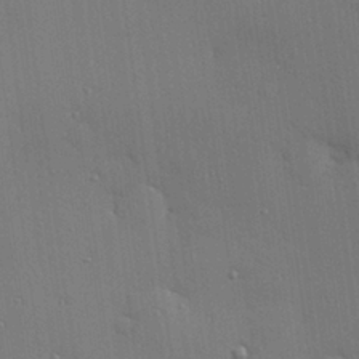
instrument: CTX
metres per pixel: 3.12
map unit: Hve
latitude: 26.5735
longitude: -90.4979
